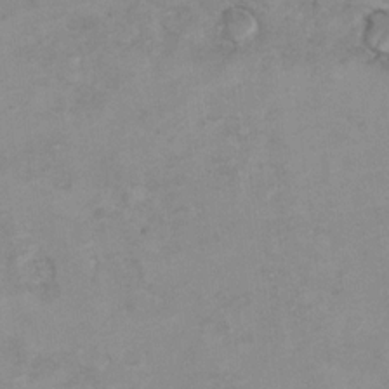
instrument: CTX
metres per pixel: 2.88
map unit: Hto
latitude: 7.5560
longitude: -35.2159
